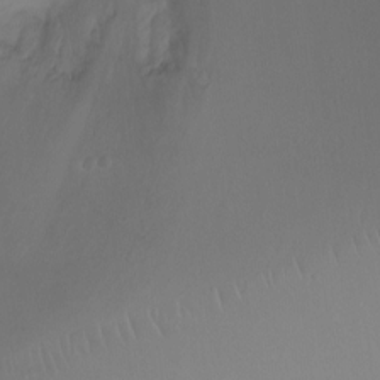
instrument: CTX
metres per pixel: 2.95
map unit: Ht
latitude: -7.3887
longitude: -31.7639
